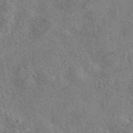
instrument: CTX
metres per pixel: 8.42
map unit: eAb
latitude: 48.2522
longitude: 110.2361
